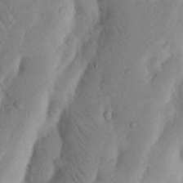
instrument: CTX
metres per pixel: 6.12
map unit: Nhu
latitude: 17.1214
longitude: -75.6883
